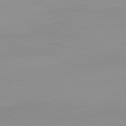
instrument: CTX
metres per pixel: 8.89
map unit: Ap
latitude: -81.3699
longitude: -61.5371
